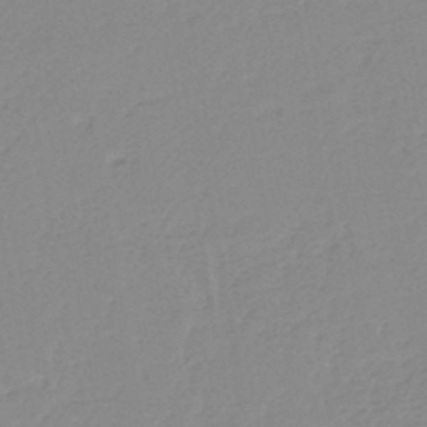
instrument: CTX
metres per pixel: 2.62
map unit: eHh
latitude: -45.4454
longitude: -29.0080
